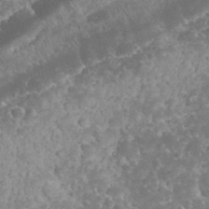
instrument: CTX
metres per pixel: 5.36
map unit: eHh
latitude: 32.9136
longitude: -63.7828
